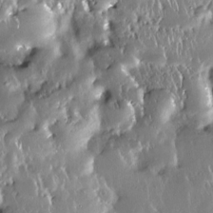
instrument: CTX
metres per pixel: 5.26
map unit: Nhe
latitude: -27.3131
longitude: -110.7435
